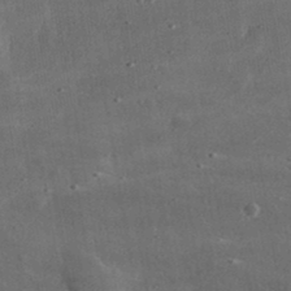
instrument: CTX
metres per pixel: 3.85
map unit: lHvf
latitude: 31.8962
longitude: -91.1403
